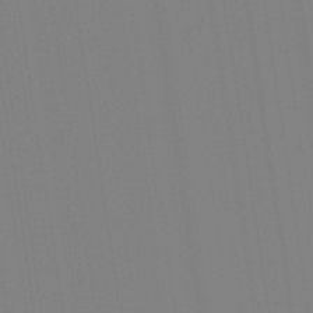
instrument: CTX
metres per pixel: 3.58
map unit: Aa
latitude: 33.3671
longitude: -142.8569
